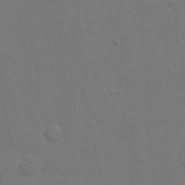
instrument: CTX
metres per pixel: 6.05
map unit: eHh
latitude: 18.9513
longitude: -66.9324
